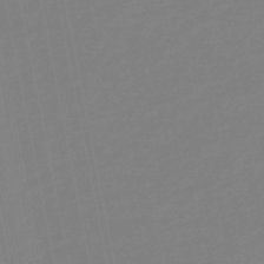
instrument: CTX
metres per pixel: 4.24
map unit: HNb
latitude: -49.4833
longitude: 58.7274
